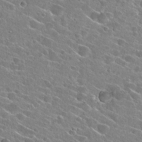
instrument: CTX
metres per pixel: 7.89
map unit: Hto
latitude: 25.0080
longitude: -43.5560
